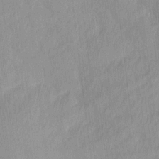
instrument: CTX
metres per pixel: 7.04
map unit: Ave
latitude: 12.7246
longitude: -106.4790
